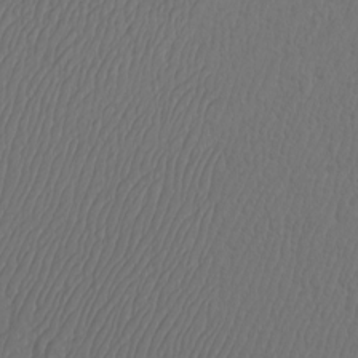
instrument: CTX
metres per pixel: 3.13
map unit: Htu
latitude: -7.2187
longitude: -68.7246
